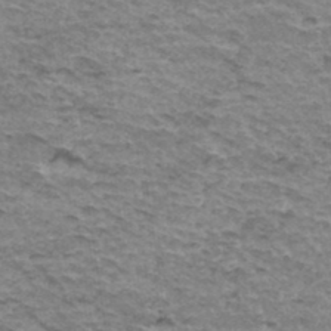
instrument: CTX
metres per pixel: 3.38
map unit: Hto
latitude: 35.9150
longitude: -43.1025
